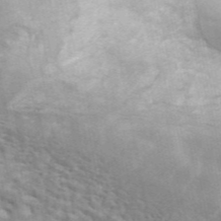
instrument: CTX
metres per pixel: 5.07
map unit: ANa
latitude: 46.1389
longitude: 29.8989
